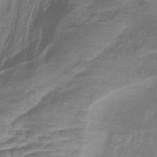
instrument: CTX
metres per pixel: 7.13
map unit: lHb
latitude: -39.2187
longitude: 75.4833
